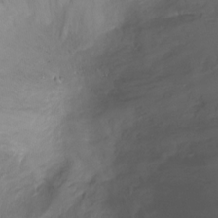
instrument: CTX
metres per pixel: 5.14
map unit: Ht
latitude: -8.1606
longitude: -27.3482
